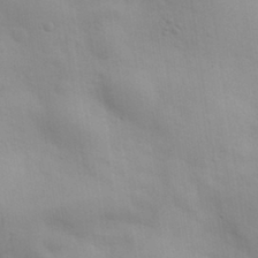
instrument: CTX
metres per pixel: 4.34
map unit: eHh
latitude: 31.9339
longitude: -70.1767
